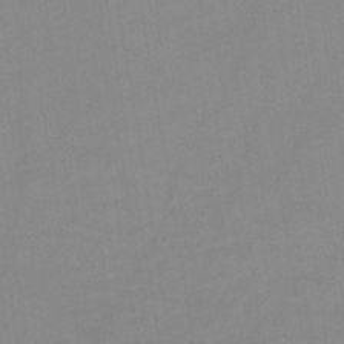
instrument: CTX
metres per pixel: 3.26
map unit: lHb
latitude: -44.9164
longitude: 67.3887
